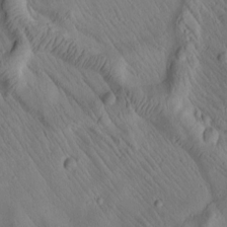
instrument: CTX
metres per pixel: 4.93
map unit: Htu
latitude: 2.2522
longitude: 177.6533
